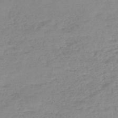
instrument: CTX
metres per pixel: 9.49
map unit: HNb
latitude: -45.8989
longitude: -35.0836
